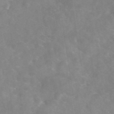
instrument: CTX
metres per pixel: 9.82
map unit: eAb
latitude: 45.9150
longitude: 126.7652
